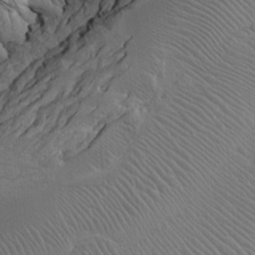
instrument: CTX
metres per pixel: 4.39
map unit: Htu
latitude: -7.4832
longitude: -66.6679
